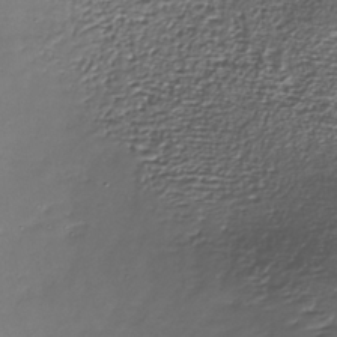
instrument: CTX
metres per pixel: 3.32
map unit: Nhe
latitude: -37.5210
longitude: -88.2712
